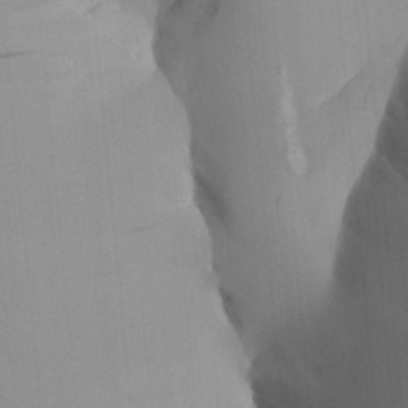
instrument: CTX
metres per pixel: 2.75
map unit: Aa
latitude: 27.7828
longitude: -131.7828
